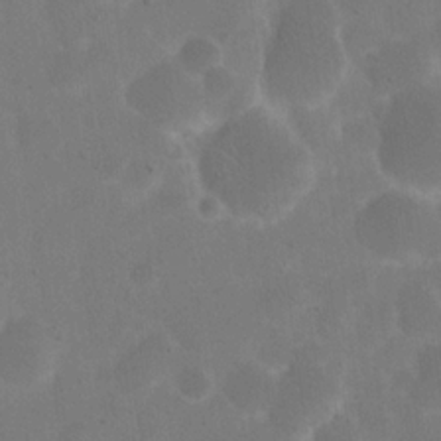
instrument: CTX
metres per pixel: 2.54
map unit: eHh
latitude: 19.9717
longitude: -64.9325
